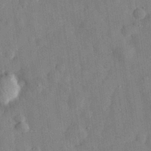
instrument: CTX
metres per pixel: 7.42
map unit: eHh
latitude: 30.0444
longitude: -75.4238
